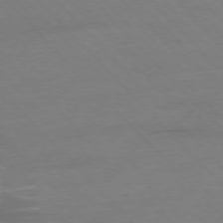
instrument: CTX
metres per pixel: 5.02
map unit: Ap
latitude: -76.9542
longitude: -80.5735
